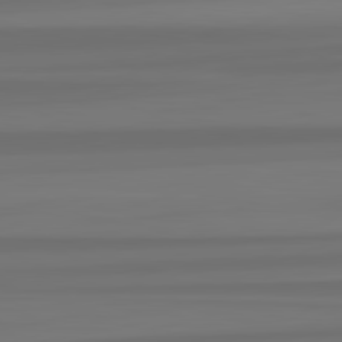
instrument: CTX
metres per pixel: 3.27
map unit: lApd
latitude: 82.4601
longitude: -173.4426
